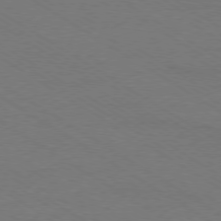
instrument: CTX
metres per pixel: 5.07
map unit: Ap
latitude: -79.1809
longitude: -84.4412
